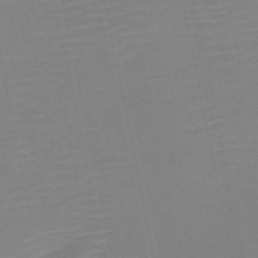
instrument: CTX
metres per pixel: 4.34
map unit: HNb
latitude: -51.5777
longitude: -47.6694
